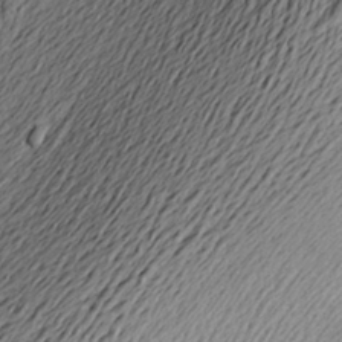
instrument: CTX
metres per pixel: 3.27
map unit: Aa
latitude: 23.7450
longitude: -149.5182
